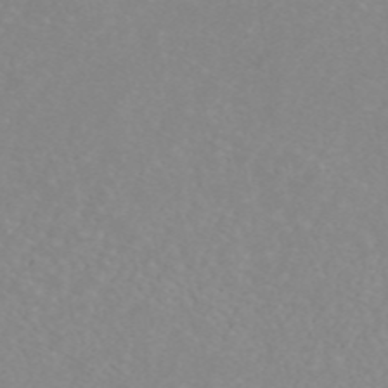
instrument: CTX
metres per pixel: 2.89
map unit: ANa
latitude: 44.8758
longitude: 22.8597
